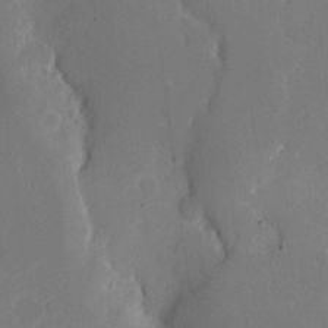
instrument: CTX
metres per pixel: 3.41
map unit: eHh
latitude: 6.5357
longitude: -66.4979
